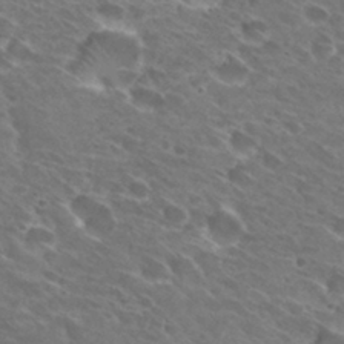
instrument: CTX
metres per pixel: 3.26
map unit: Hto
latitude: 31.1026
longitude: -44.1389
